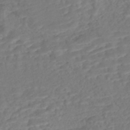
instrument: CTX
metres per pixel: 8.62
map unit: Nhe
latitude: -47.6910
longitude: -172.2711
